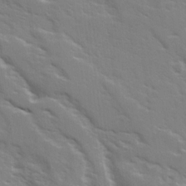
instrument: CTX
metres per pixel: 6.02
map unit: Ave
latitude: 15.5560
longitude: -130.4412
